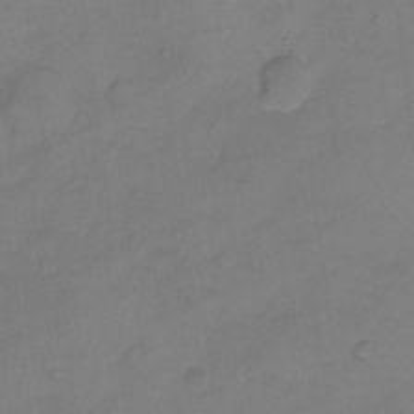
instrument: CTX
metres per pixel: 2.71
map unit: Hto
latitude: 5.2726
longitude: -61.4993
